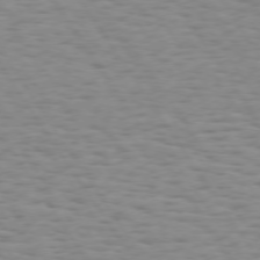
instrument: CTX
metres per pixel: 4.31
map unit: Hpe
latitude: 73.2537
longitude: -132.3656
